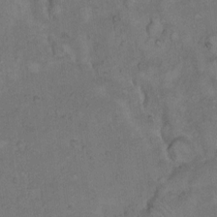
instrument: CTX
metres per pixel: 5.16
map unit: Hto
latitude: 10.1389
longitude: -60.1578
